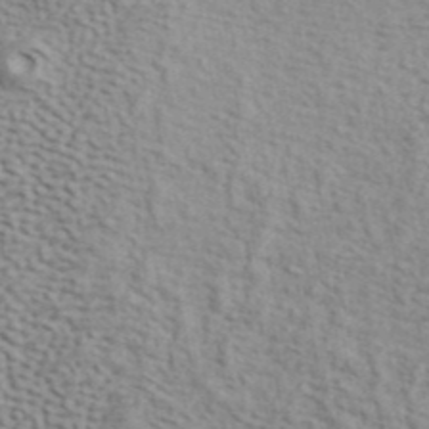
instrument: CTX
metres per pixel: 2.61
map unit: ANa
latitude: 41.8772
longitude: 51.3698
